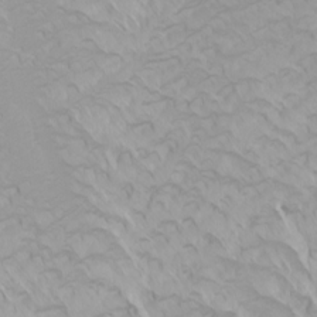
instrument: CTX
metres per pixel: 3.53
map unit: Htu
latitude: -4.0850
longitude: -73.1781
